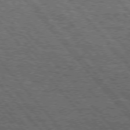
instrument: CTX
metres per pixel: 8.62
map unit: Hpe
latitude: 75.1970
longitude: -139.8583
